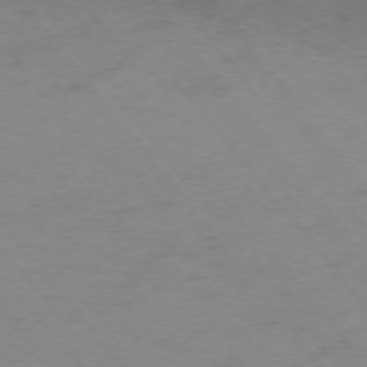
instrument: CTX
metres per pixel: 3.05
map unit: Ap
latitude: -75.3510
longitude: -70.5735
